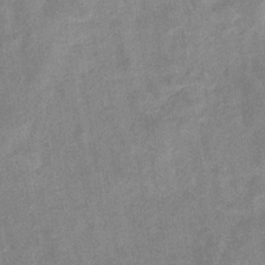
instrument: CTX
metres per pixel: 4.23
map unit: eHb
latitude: -33.6911
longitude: 73.0486
